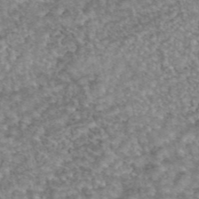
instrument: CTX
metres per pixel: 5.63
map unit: eAb
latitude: 45.1214
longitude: 105.0108
